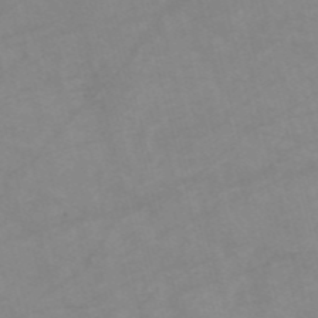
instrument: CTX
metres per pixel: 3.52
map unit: HNb
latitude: -54.3684
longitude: -49.6883
